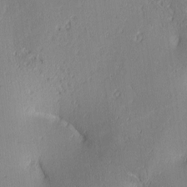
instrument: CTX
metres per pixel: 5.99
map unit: lAa
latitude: 3.8016
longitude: -117.4238
